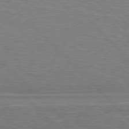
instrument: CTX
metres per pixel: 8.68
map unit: Hpe
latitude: 77.2348
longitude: -151.3292
